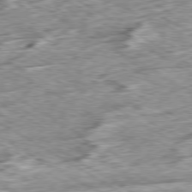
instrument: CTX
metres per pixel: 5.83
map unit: Ap
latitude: -79.9556
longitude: -84.1389
